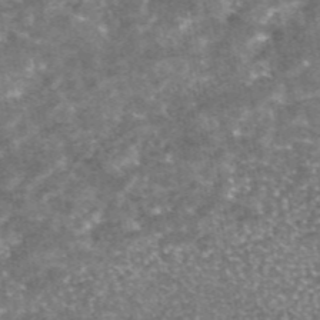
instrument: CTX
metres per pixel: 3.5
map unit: eAb
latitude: 46.5924
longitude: 123.5966
